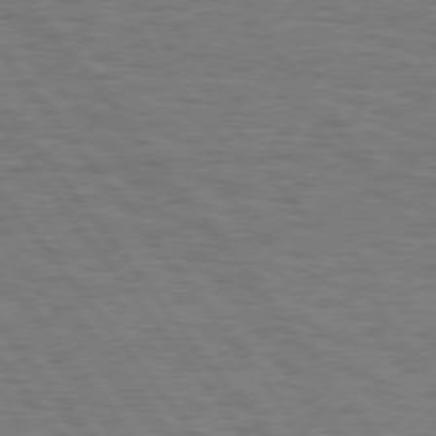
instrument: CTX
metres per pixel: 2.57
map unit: Hpe
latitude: 75.8394
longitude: -136.5546
